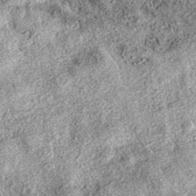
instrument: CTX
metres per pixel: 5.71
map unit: eAb
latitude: 37.0458
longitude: 106.7085
